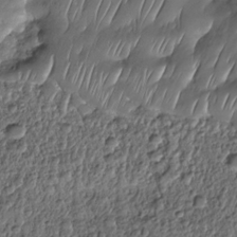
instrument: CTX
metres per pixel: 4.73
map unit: Nhe
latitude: -31.2565
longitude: -139.9528
